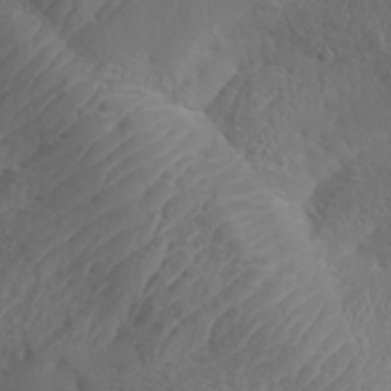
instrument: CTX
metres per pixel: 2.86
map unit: Aa
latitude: 32.5735
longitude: -141.6127
